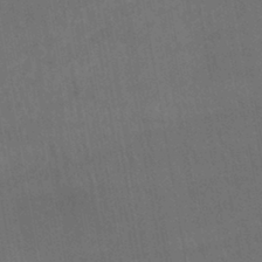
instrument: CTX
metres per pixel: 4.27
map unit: lHb
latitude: -42.1983
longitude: 65.8045
